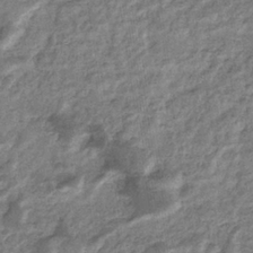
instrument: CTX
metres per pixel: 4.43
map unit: eHb
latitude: -36.1605
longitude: 77.3510
